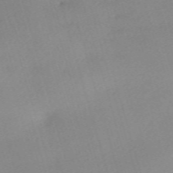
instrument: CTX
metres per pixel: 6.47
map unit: eHh
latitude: -61.4265
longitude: 49.9556
